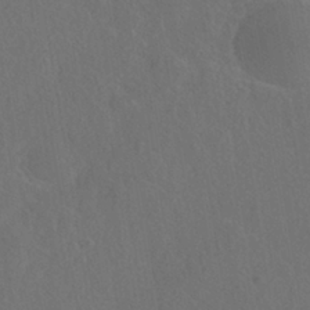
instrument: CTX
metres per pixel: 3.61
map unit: HNhu
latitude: -39.1998
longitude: 100.9730
